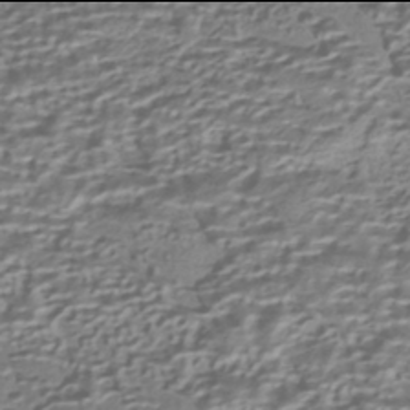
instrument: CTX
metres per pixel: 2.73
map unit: HNhu
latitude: -42.0094
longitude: 100.4817
